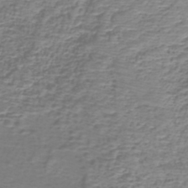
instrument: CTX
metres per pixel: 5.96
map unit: eHh
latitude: -43.1053
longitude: -33.0836
